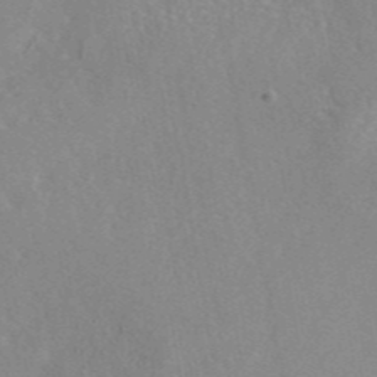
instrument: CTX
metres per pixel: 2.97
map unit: eAb
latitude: 45.3292
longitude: 110.4629
